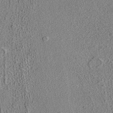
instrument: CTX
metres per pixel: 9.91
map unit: ANa
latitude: 36.2901
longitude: 12.7463
